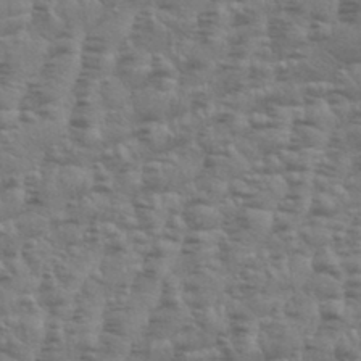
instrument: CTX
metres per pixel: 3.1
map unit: Aa
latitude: 34.8191
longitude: -136.1578
